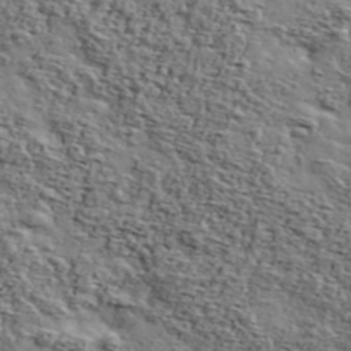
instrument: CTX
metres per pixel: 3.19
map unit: Ave
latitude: 43.1970
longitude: -110.2712
